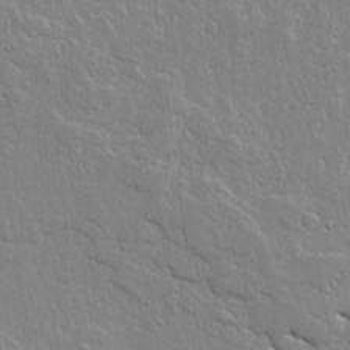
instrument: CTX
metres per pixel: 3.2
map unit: lHvf
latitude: 18.2144
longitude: -116.8191
